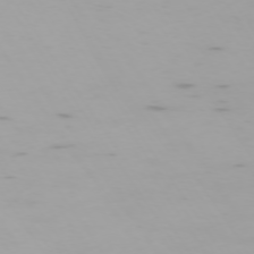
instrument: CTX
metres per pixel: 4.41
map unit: Hpe
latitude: -74.1606
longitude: 5.4832
